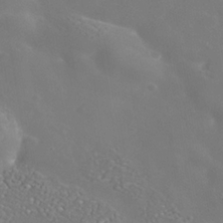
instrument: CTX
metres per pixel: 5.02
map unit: Nhe
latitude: -36.8408
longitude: -90.7057
